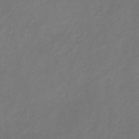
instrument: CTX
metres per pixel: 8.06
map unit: HNb
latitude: -30.8597
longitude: 62.9919
